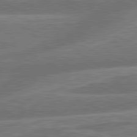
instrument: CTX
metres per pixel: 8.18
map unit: lApd
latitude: 81.2726
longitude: -167.1403
